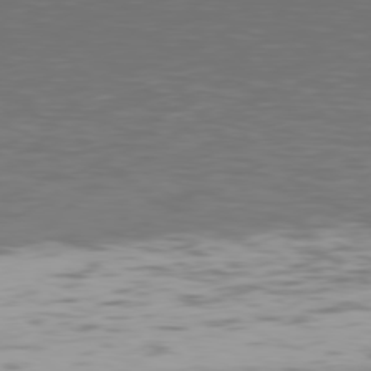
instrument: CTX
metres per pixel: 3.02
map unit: Hpe
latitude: 77.3103
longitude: -170.6679
